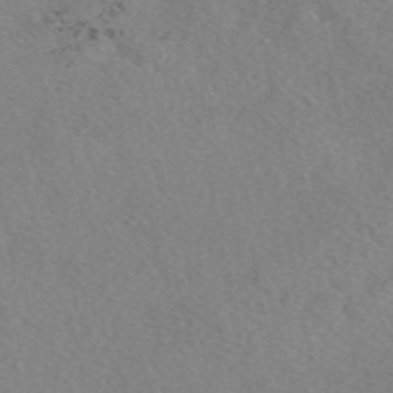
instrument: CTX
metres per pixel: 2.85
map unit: eAb
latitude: 49.9528
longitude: 107.3321
